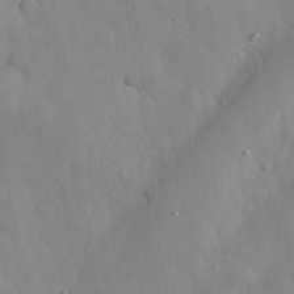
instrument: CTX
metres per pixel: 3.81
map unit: Nhu
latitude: 26.3278
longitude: -72.5357
